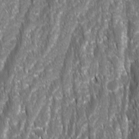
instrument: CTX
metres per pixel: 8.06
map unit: Ave
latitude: 15.7450
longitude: -133.1403
